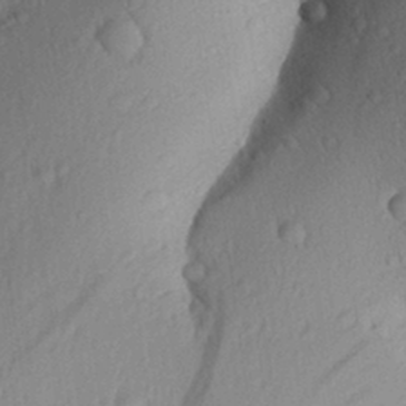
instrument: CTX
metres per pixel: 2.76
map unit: Aa
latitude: 30.1389
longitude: -135.9906
